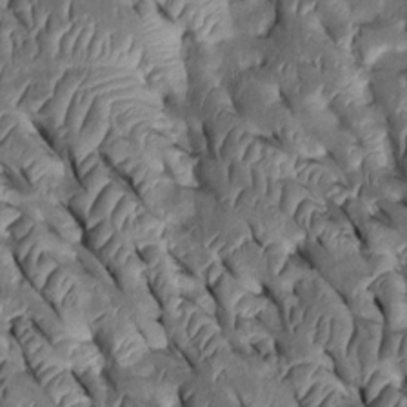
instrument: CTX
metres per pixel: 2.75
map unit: Htu
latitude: 0.3278
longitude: 148.2551
